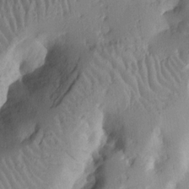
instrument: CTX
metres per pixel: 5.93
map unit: Ht
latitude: 9.9528
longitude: -78.2712
